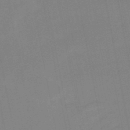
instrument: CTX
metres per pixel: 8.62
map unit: HNb
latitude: -51.2943
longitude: -45.7260
